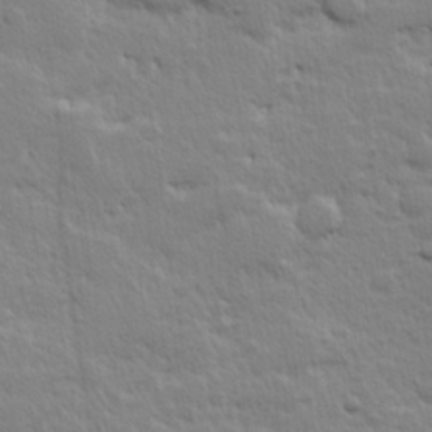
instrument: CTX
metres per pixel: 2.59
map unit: Hve
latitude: 24.4790
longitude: 144.7463
